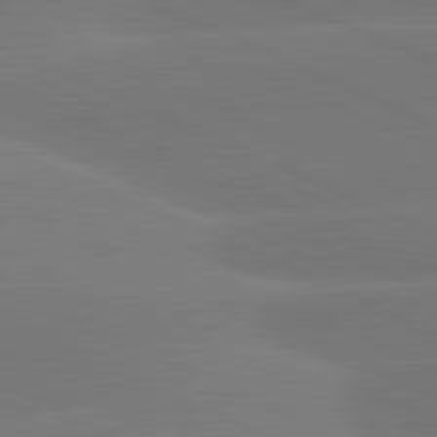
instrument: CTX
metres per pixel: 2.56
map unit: lApd
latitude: 81.7450
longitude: -154.8002
